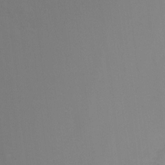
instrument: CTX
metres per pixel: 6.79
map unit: Ht
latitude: -6.3873
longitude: -34.7057
